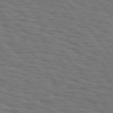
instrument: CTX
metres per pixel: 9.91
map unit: Hpe
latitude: 74.3845
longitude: -133.5749
